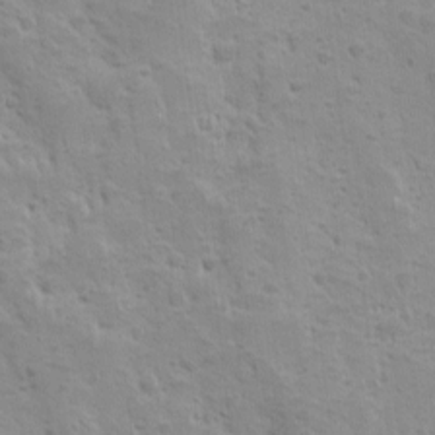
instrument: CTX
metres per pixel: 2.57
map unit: Ave
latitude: 10.1389
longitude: -104.5924
